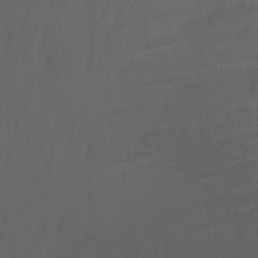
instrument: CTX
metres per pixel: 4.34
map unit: Nhu
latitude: -7.9367
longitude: -80.6490
